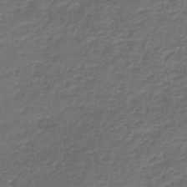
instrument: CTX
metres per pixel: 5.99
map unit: HNb
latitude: -43.9556
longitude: 50.0850
